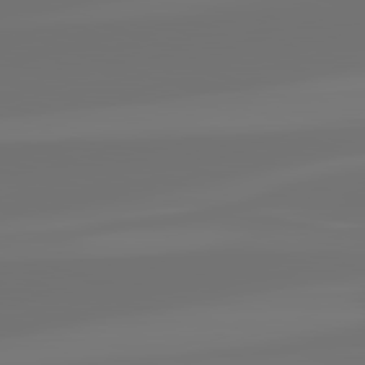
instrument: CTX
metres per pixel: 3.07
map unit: lApd
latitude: 82.2333
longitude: -161.0647
